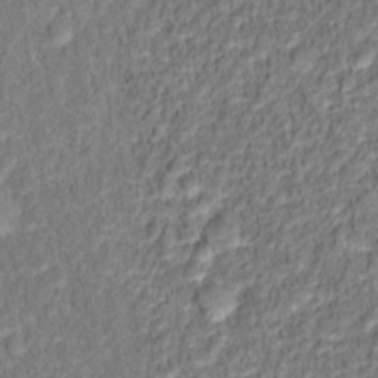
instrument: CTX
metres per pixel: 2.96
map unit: Hto
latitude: 13.0459
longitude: -38.2522
